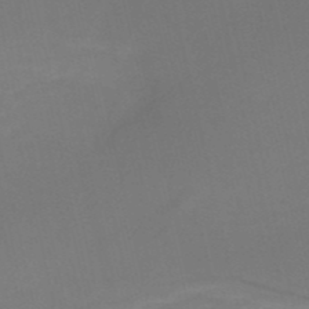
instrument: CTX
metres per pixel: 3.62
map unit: HNb
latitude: -51.5777
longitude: -46.3845
